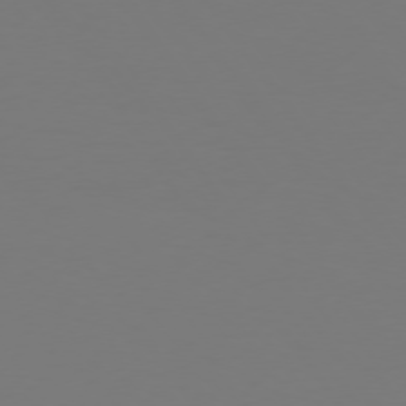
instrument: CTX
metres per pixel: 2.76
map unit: Hpe
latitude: 74.1389
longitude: -123.4048
